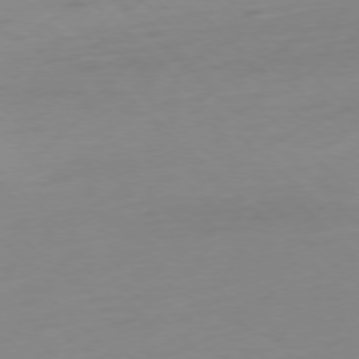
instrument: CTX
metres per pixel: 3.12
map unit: Ap
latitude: -77.1809
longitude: -77.9339
